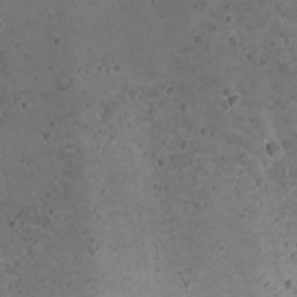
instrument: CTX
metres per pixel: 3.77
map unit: lAvf
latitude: -9.9178
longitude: -119.7638
